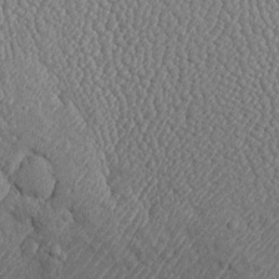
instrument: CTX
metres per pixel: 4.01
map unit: Htu
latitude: -6.6707
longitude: 155.3698
